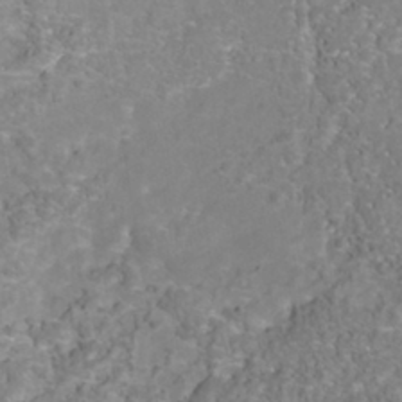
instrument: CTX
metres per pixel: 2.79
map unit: Nhu
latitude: -41.3698
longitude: -83.8961
